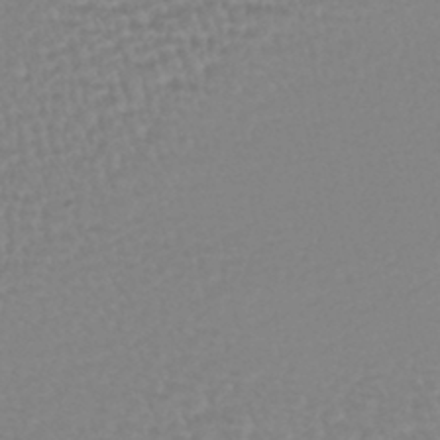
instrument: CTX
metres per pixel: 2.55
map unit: lHb
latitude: -44.6896
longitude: 78.2361
